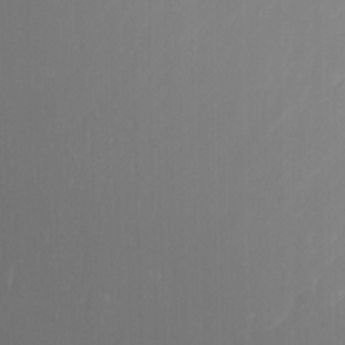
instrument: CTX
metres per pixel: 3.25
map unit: Nhu
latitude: -6.6896
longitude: -67.1403
